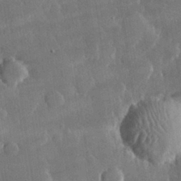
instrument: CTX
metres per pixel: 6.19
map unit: lHvf
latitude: 30.8002
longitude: -93.0080
